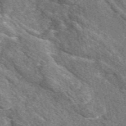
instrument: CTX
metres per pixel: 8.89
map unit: eAb
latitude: 48.3656
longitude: 119.6155
